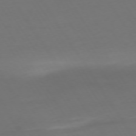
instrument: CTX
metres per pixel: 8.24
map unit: Ap
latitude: -75.2943
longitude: -68.2334
